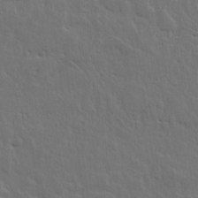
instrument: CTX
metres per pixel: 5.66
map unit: lHvf
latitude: 17.7828
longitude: -117.0081
